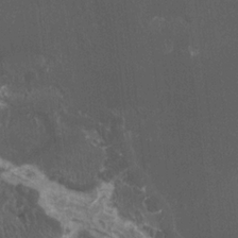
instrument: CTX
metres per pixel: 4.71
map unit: HNhu
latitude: 1.9906
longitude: 0.9164
